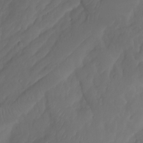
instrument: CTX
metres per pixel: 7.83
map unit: Aa
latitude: -10.9164
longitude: -68.6301
